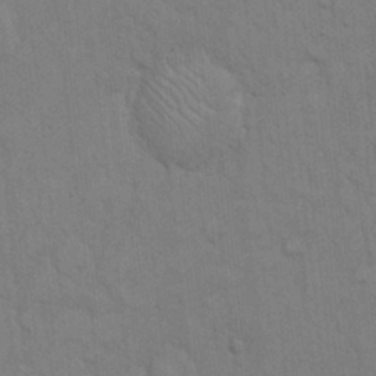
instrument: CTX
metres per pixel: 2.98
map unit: Hto
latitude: 14.6113
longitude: -57.6693
